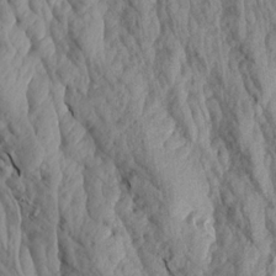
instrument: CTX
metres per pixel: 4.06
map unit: Aa
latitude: 18.8380
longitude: -146.2523
